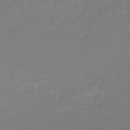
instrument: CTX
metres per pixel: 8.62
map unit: lHb
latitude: -45.7856
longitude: 72.1983
